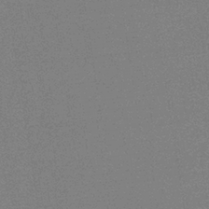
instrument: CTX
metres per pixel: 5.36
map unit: HNb
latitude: -34.5385
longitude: 52.7085
